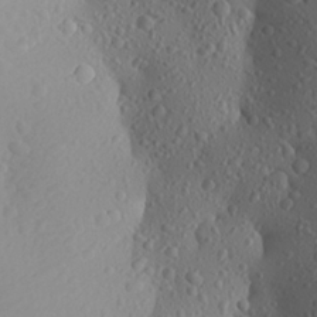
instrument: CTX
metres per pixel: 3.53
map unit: Aa
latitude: 26.5357
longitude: -144.4790
